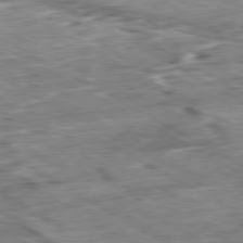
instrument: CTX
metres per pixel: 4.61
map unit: Ap
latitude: -80.7463
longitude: -84.2334
